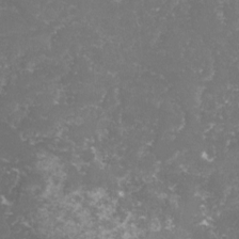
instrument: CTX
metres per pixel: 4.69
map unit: lHvf
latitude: -15.8612
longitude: -98.2900
